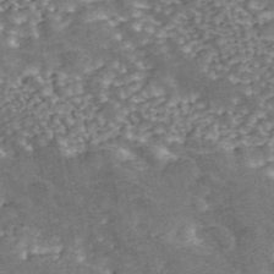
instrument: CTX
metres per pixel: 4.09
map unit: ANa
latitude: 45.8206
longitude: 38.6896
